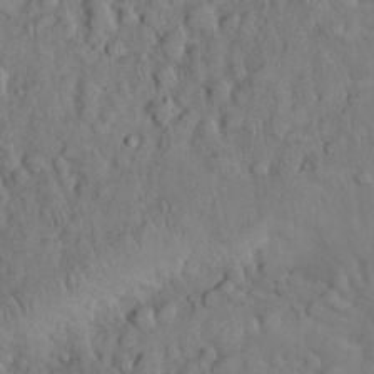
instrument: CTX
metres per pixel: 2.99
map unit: Nhu
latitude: 28.1200
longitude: -68.9892
